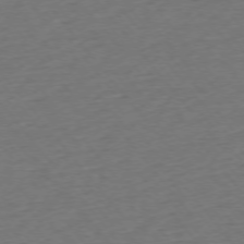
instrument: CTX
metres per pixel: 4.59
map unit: Ap
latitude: -75.4833
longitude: -82.8757
